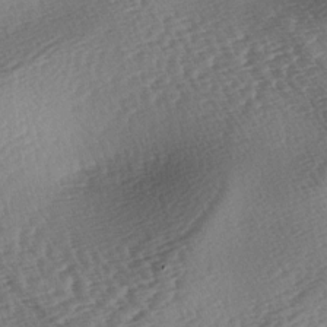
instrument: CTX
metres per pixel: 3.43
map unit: lAa
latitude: -3.7477
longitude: -126.3278
